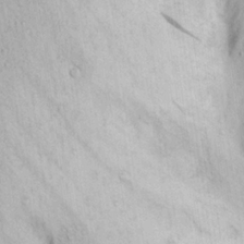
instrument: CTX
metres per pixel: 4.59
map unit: eHh
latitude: 22.2522
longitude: -68.9325
